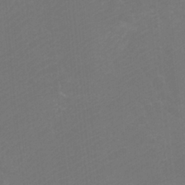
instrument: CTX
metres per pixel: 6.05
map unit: Htu
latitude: -11.4643
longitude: -71.7827
